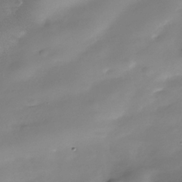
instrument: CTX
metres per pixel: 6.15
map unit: Nhe
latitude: -38.0661
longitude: -113.2726
